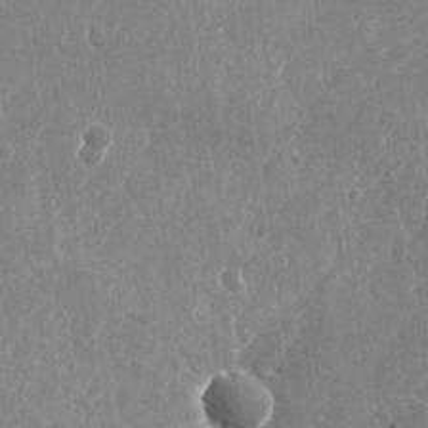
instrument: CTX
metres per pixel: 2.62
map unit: Nhu
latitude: -26.4629
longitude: -71.8394
